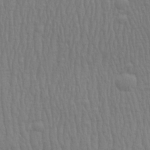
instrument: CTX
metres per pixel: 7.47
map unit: Aa
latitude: 28.8002
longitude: -138.9703
